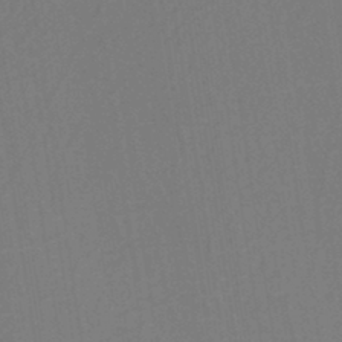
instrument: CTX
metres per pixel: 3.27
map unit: eHh
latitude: -42.8974
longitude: -32.6679
